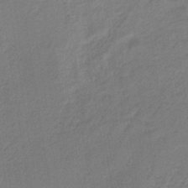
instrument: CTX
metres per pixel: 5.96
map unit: lHb
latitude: -35.0486
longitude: 63.6722
